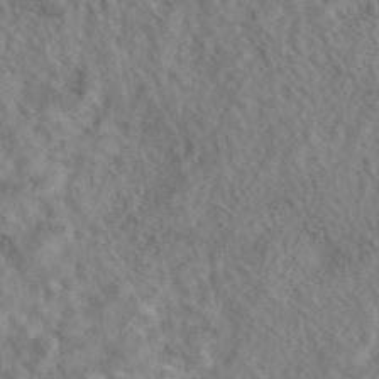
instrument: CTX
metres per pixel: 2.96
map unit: eAb
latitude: 43.2537
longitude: 108.1606
